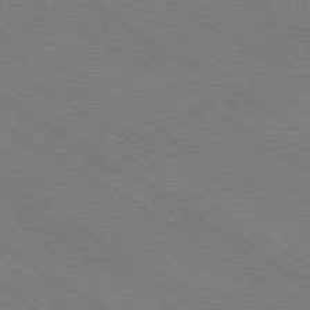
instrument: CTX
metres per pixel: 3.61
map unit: Ap
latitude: -79.4643
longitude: -79.4427
